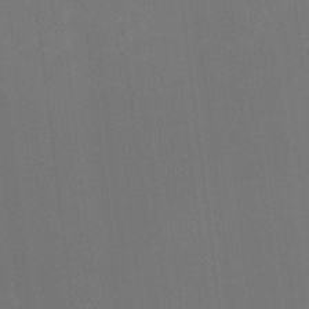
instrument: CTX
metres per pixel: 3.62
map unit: HNhu
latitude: -2.3117
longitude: -6.7057
